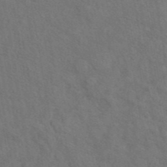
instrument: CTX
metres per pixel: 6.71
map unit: eAb
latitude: 43.0647
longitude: 110.0472
